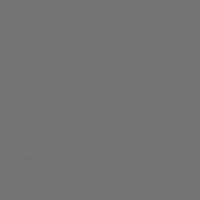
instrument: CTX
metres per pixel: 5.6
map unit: Ap
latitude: -77.8044
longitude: -61.9717
